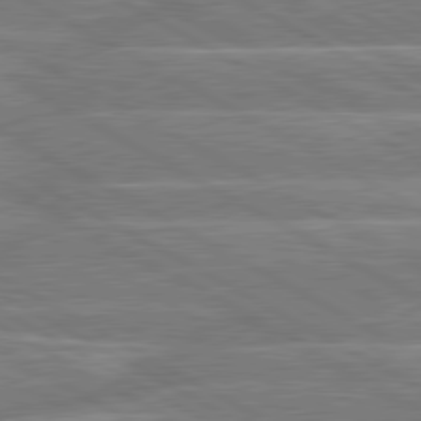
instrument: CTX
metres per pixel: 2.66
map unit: lApd
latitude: 80.4979
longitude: -131.8773
